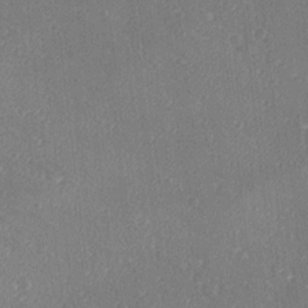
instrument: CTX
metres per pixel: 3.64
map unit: Ave
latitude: 19.0269
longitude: -137.6127
